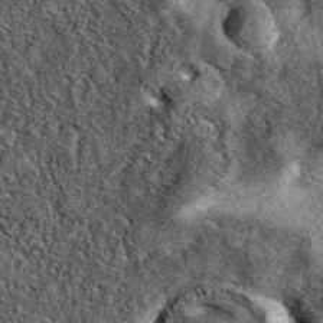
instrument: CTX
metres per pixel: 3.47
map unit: eAb
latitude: 39.8394
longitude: 108.7085
